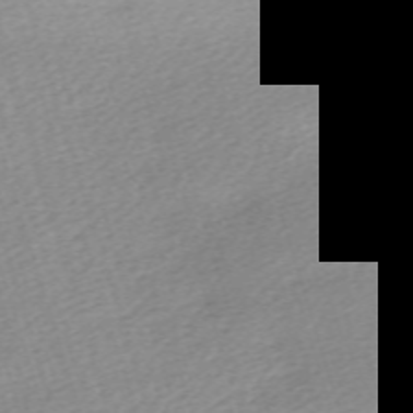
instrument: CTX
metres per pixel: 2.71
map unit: eHh
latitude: -62.2361
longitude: 53.9556
